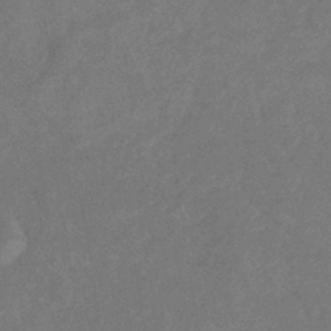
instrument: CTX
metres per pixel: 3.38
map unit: eHb
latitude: -34.5763
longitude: 75.1620
